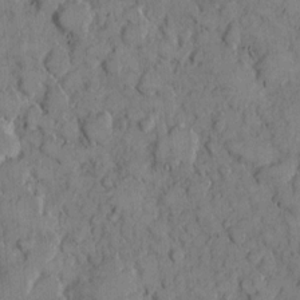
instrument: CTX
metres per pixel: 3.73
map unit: eHh
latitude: 7.6127
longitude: -63.6883
